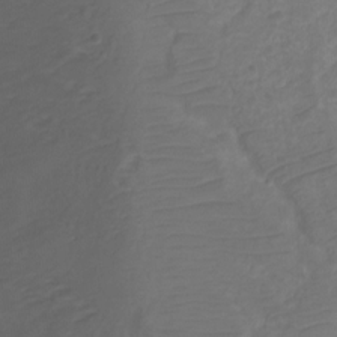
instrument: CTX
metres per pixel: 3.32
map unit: Ht
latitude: 2.3845
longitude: -33.9717
